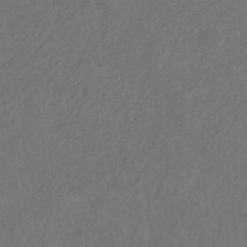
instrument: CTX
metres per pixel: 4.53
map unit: eHb
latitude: -30.7841
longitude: 70.1228
